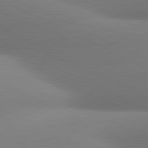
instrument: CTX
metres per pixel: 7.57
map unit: lApd
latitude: 81.0080
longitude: 131.5399
